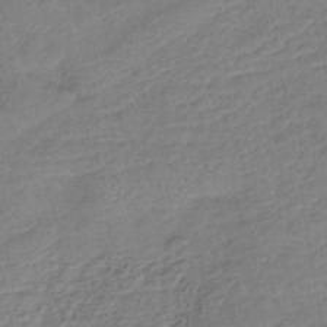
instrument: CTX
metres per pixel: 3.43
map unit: lHb
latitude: -42.2361
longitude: 78.1416
